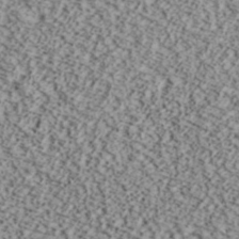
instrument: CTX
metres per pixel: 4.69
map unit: ANa
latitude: 40.4601
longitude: 30.2739
